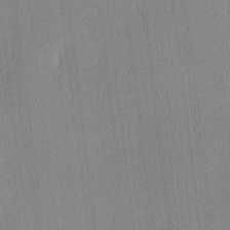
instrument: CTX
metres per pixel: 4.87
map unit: Ave
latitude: 3.4804
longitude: -114.0255
